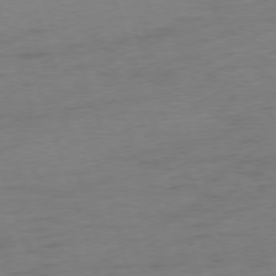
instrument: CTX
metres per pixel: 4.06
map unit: Ap
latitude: -75.1809
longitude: -73.8206
